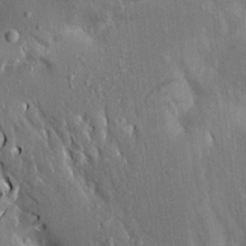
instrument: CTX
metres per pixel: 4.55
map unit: Aa
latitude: 19.3292
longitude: -149.8205
